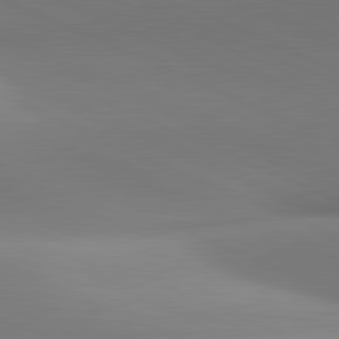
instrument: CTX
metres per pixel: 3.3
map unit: lApd
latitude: 81.4048
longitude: 143.0486
